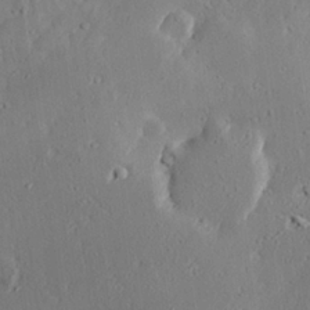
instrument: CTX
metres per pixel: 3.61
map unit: Hve
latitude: 25.4426
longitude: -94.3279
